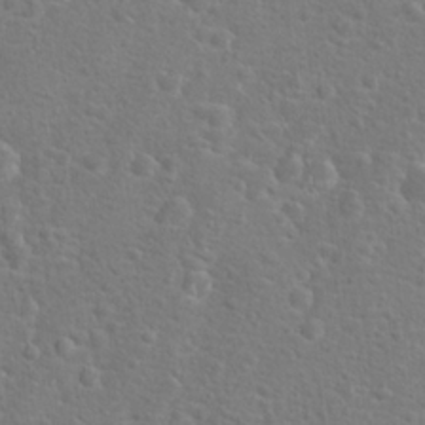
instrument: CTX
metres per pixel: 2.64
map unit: Hto
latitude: 17.8017
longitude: -42.2334
